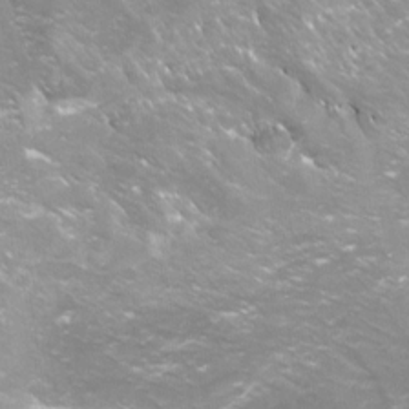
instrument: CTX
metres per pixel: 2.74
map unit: Aa
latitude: -8.9164
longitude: -72.1956
